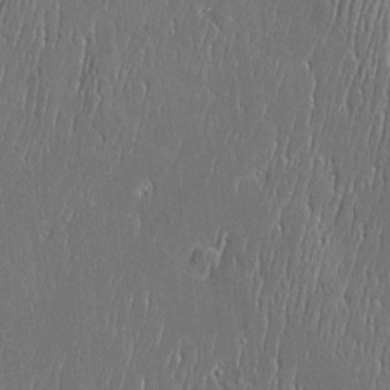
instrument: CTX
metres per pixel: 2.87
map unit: Htu
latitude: -5.6722
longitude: 175.4454
